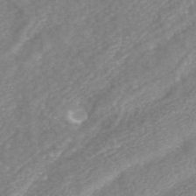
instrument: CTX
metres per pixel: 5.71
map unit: ANa
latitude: 43.8017
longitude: 24.5385
